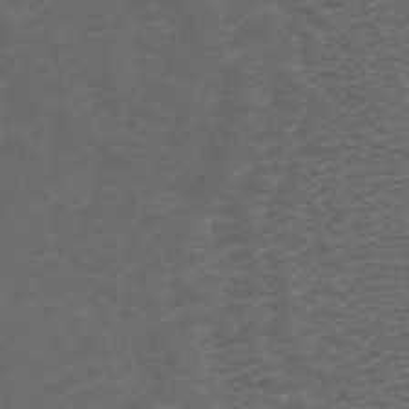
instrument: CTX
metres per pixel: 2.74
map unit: ANa
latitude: 44.3089
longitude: 26.0849
